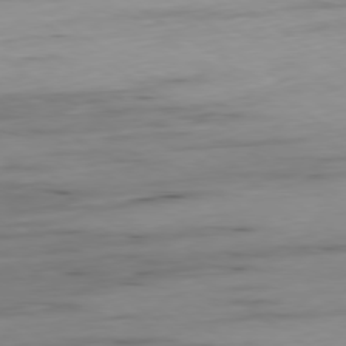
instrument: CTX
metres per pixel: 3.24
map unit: Ap
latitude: -79.8044
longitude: -58.1200
